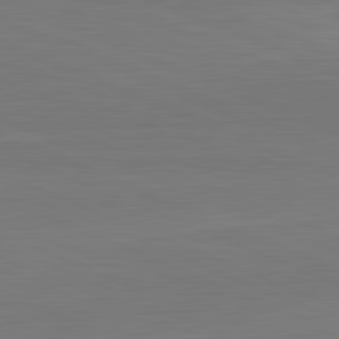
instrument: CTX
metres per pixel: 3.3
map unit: lApd
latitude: 82.1955
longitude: 166.5196
